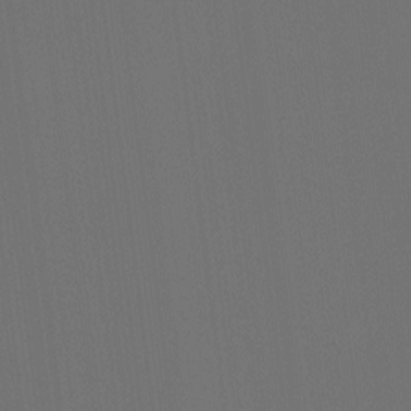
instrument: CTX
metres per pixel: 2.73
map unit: Nhu
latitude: -6.8408
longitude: -95.0270
